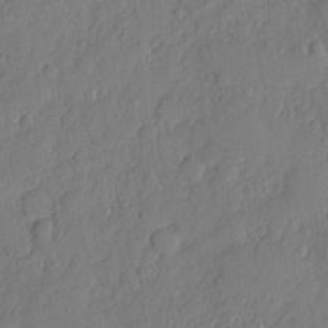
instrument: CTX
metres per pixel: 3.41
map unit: eHh
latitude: 5.9150
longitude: -75.0270
